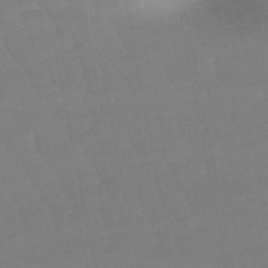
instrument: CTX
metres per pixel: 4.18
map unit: lHb
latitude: -49.3888
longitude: 75.8423
